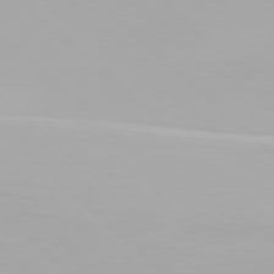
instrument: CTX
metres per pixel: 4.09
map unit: Hpe
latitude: 77.2537
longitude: -164.9325
